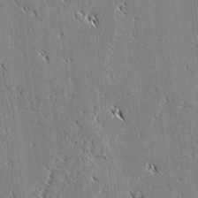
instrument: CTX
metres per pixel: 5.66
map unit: lAvf
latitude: 1.9717
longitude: -106.7246
